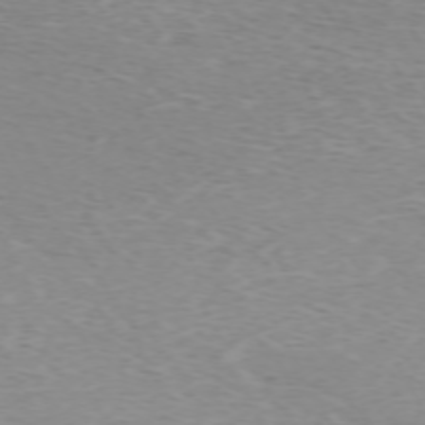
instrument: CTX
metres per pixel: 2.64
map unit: Hpe
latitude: -71.9178
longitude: 12.4629
